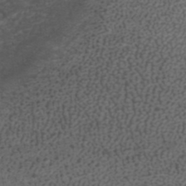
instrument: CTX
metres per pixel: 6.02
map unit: ANa
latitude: 41.3481
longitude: 27.7288
